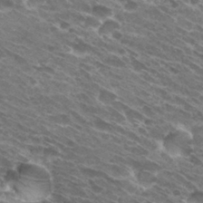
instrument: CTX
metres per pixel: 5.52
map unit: Hto
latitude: 30.8569
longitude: -43.7261
